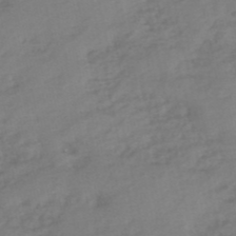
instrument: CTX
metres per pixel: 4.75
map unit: eHh
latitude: -51.2187
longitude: -24.9891
